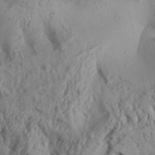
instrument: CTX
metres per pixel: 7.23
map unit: Aa
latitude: 31.2537
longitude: -136.1389
